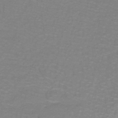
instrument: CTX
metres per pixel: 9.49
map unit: lHb
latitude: -41.6722
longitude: 56.2550
